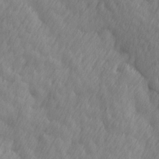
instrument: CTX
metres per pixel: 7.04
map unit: Ave
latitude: 13.1403
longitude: -105.9717
